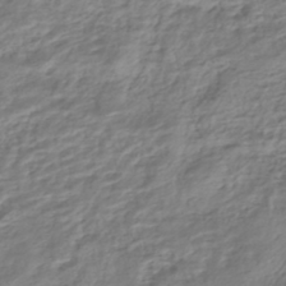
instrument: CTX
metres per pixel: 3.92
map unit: HNhu
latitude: -44.5196
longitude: 102.7085
